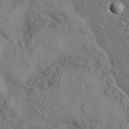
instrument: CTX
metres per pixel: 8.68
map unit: eAb
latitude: 35.5749
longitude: 110.1983
